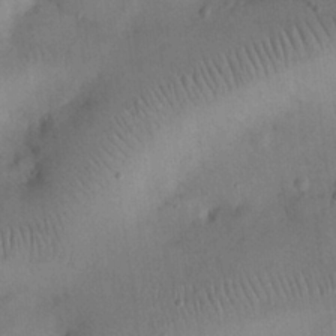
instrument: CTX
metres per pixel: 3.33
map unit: eHh
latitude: 25.2725
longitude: -69.4427
